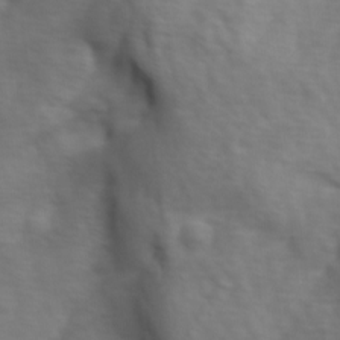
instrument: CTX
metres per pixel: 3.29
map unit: Ave
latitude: 0.8569
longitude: -113.1970
